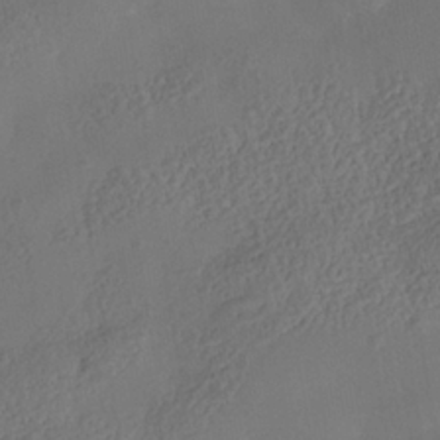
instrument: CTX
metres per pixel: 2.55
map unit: Nhe
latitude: -37.8422
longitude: -119.5749
